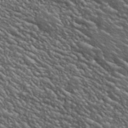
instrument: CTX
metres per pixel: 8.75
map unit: lHvf
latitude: 39.9339
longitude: -89.1026
